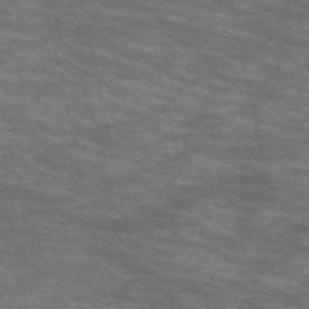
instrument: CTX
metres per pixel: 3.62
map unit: HNb
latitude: -53.3509
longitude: -43.6505
